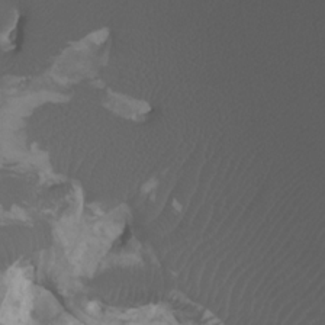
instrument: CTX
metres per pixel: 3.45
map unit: Htu
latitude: -6.8975
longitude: -68.8380
